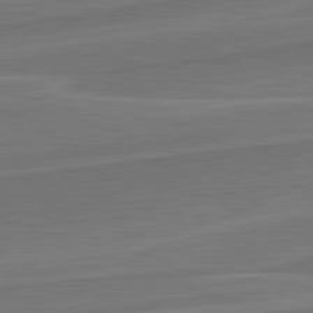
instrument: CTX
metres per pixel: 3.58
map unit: lApd
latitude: 82.3845
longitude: 141.3321
